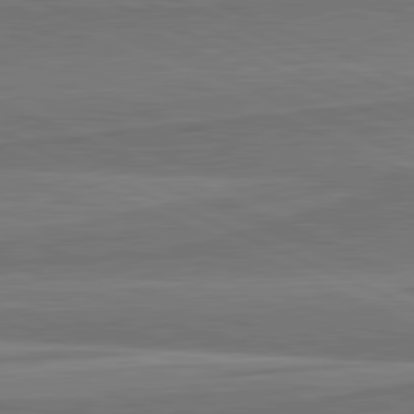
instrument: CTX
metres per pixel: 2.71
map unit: lApd
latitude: 81.8583
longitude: 169.8233
